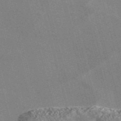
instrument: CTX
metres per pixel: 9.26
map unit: Nve
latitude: -57.7100
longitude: 62.6896
